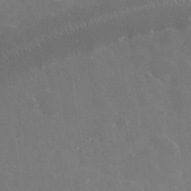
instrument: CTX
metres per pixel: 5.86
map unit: eHh
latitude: 33.0270
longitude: -61.1781
